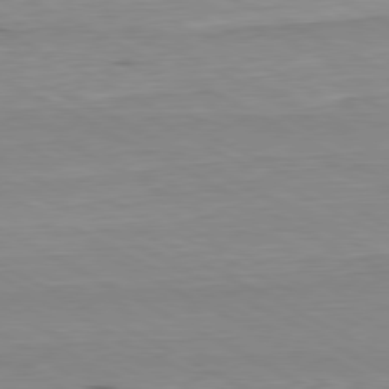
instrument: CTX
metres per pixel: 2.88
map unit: Hpe
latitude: -80.7652
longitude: 21.5966
